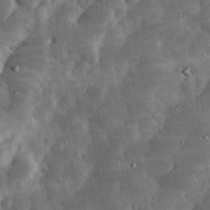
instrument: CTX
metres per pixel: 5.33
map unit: eHh
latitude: 33.8961
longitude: -70.1956
